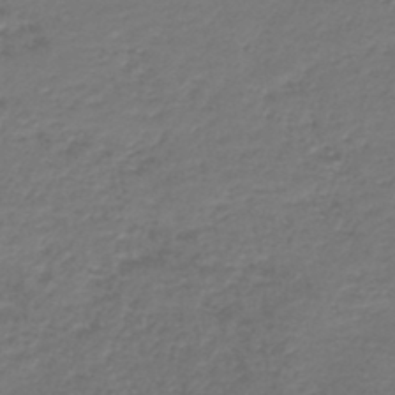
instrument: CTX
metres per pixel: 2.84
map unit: HNb
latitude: -42.7652
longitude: 49.8612
